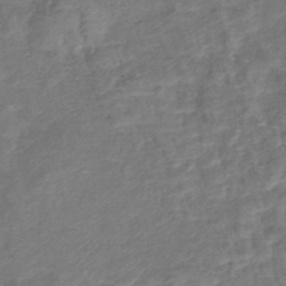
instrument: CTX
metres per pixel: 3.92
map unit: lHb
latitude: -41.6155
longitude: 78.8975
